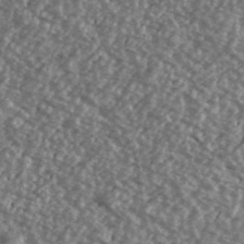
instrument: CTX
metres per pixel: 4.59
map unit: Ave
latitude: 39.8394
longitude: -111.6127
